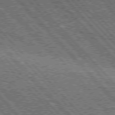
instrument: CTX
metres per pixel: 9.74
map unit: Hpe
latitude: 75.9717
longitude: -126.8758
